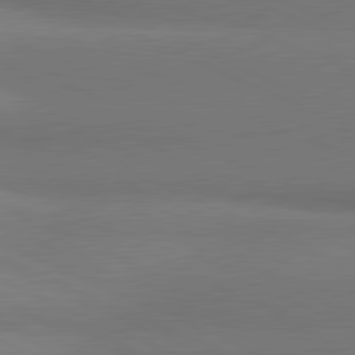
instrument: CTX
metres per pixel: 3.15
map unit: lApd
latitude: 81.3482
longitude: 163.4076
